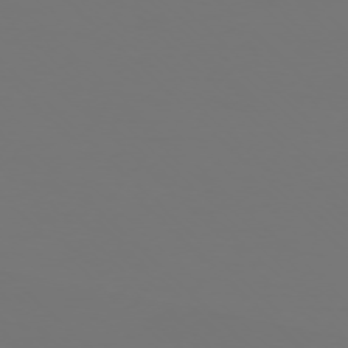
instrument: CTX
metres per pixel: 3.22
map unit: Ap
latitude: -76.4440
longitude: -81.8583
